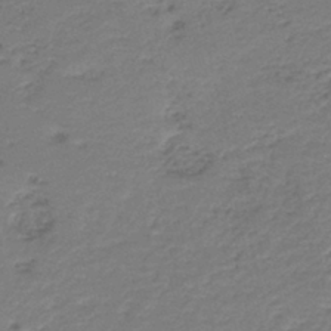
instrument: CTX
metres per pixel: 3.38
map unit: HNb
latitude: -43.1053
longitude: 50.4440
